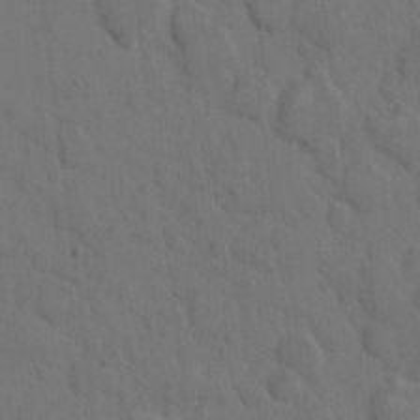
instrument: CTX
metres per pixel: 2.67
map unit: eHh
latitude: 7.5371
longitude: -62.7813
